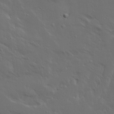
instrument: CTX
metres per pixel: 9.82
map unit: Ave
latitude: 15.3860
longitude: -139.3859
